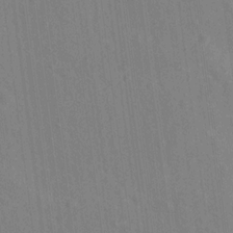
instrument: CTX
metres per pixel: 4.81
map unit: Hto
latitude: 13.8583
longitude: -36.1011
